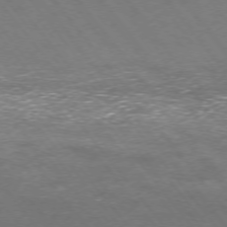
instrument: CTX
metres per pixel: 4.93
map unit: Ap
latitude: -75.1620
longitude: -69.7450
